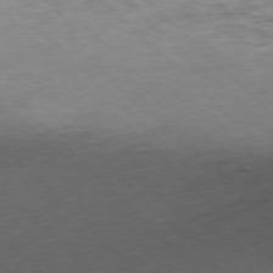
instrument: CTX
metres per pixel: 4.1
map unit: Ap
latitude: -77.2943
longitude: -94.1200
